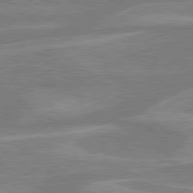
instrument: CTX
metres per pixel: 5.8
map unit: lApd
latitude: 79.4049
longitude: -121.3293
